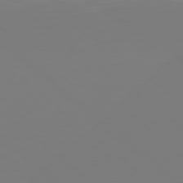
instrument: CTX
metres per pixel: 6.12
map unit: Hpe
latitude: 78.5546
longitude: -171.9339
